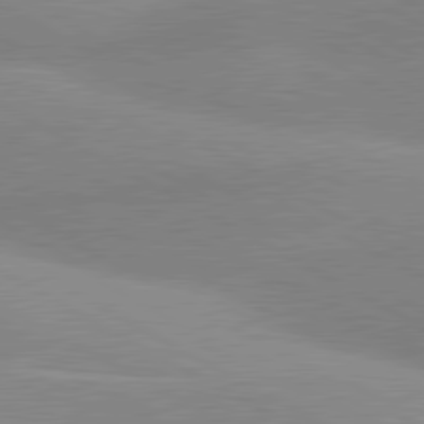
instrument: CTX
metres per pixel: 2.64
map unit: lApd
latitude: 80.7813
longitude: 125.4832
